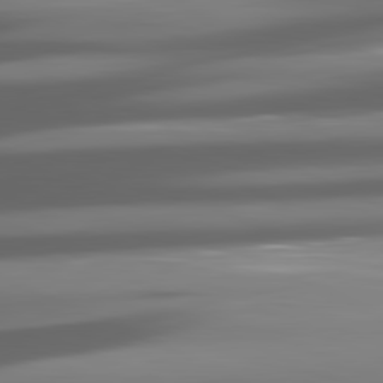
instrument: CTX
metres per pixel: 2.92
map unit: lApd
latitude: 81.5371
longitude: -146.6113
